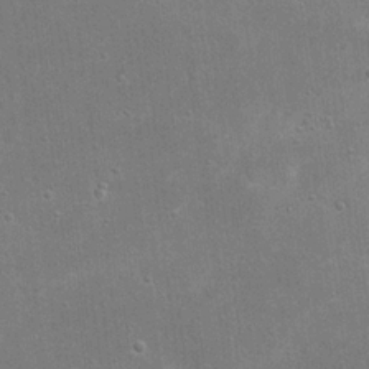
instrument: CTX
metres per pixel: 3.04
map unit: eHh
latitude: 21.0081
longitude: -68.3278
